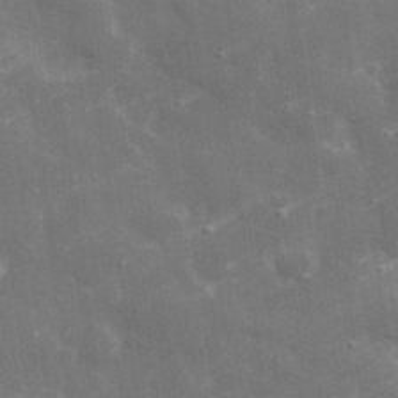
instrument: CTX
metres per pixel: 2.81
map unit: lHvf
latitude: 32.5735
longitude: -92.2711
